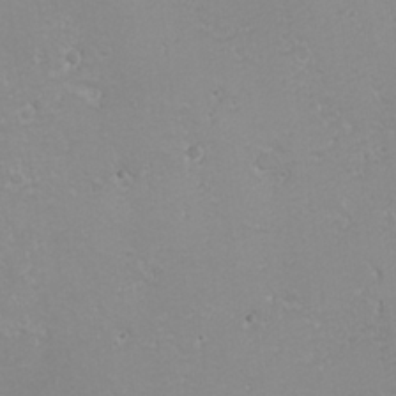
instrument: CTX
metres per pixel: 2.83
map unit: Nhu
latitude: -9.9178
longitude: -69.1781
